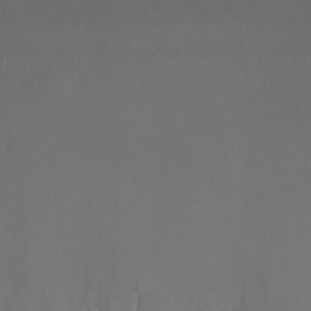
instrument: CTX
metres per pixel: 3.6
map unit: Ht
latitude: -12.4629
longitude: -44.4223
